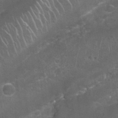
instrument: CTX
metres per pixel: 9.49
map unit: Nhu
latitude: 27.3860
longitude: -61.5182
